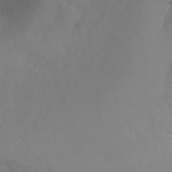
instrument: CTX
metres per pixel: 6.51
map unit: Ht
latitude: -2.0283
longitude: -33.4993
